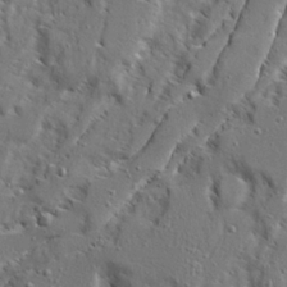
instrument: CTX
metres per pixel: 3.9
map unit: Ave
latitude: 22.8569
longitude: -131.2915
